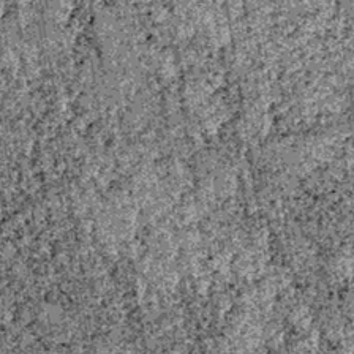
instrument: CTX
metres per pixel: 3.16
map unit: lHb
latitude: -38.9541
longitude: 67.5588
